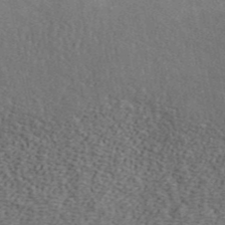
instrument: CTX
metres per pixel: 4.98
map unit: ANa
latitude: 45.1781
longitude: 45.3321
